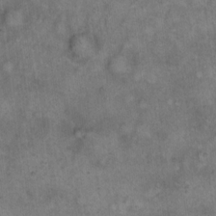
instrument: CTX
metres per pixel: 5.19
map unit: eHh
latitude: 14.4412
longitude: -64.6113
